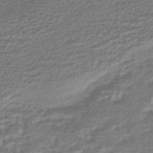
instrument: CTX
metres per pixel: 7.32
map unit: HNhu
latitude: -45.3699
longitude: 96.6141
